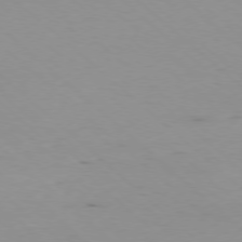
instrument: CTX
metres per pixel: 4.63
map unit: Ap
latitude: -78.0661
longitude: -90.1767
